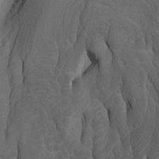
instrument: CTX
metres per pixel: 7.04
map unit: Htu
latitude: -7.9556
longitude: -66.7246
